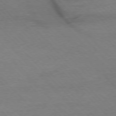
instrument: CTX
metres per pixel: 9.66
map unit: Ap
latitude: -77.1053
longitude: -87.4237
